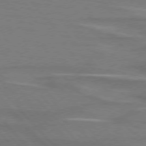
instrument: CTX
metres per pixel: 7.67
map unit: lApd
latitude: 75.6505
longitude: -81.4048
